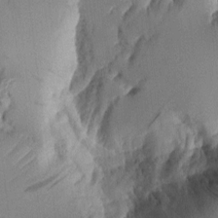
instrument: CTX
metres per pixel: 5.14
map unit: Aa
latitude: 10.3656
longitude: -127.0837
